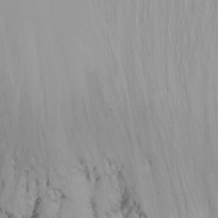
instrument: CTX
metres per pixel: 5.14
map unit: Nhu
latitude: -15.3132
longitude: -54.2711
